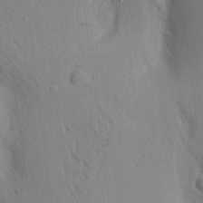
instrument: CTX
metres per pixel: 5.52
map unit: Aa
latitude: 18.1766
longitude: -148.9325
